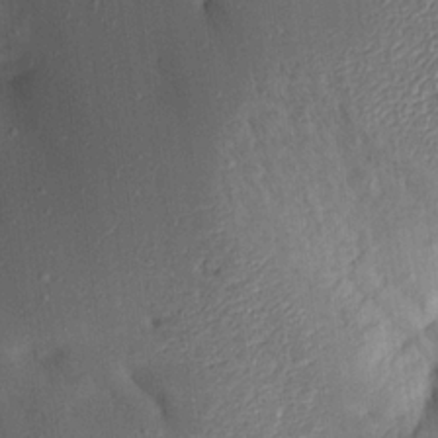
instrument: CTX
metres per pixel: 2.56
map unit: Aa
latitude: 15.6127
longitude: -148.8002
